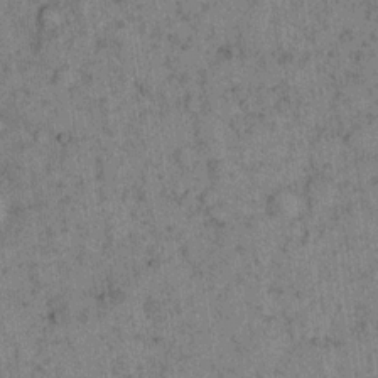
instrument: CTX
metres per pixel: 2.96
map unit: eHh
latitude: 15.9528
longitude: -64.4601
